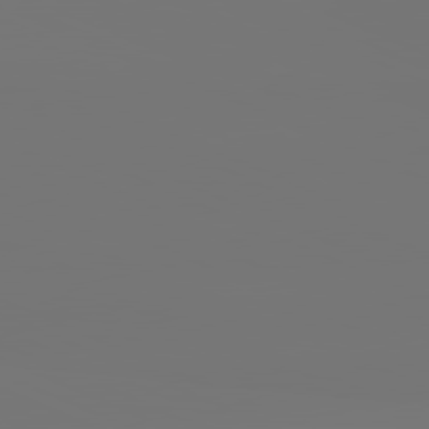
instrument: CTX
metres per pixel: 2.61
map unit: lApd
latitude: 81.6505
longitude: -152.4412
